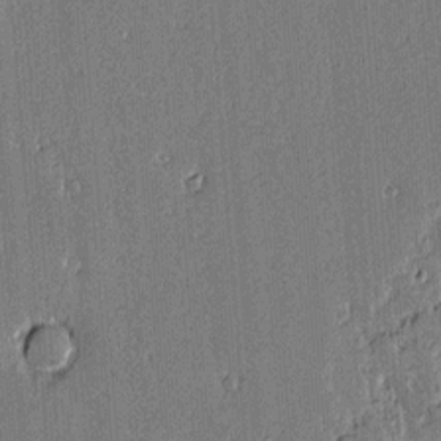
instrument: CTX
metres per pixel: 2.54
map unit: lAvf
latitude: 14.3468
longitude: -125.9717
